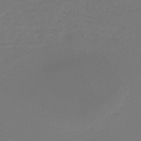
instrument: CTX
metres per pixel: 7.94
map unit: lHb
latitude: -45.5966
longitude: 64.1795
